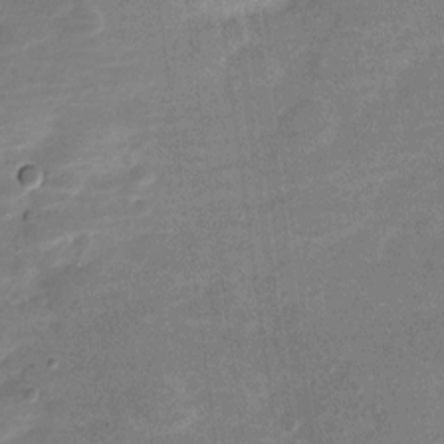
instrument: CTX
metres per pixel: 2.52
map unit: Nve
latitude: -21.2376
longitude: 103.6911
